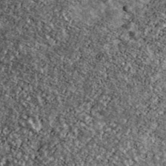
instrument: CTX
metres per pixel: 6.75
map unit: Ave
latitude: 40.2523
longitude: -107.9528
